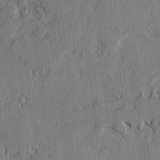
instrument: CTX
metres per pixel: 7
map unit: lAvf
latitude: -1.7856
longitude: -107.9339
